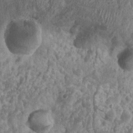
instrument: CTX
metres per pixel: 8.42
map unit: Nhu
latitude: 6.9136
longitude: -20.3089
